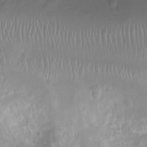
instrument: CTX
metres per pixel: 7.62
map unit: Ht
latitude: -7.2565
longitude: -19.6882
